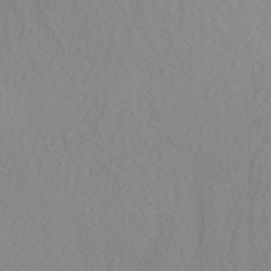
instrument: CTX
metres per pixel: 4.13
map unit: Nhu
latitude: -7.3131
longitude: -94.4601
